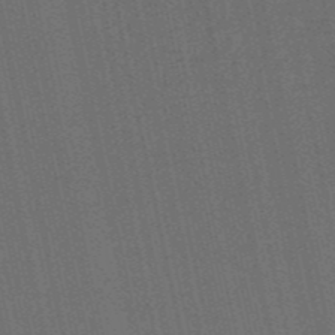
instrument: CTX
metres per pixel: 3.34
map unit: HNb
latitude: -53.0864
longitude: -42.6680
